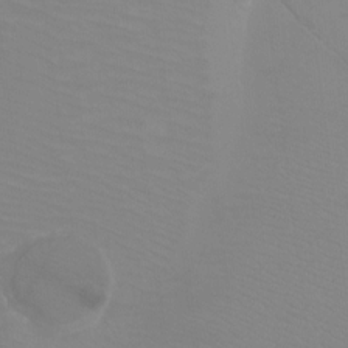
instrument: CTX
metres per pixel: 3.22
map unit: Ht
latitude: -6.9730
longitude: -33.8394
